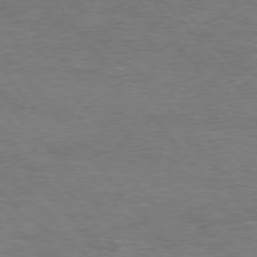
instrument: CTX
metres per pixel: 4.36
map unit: Hpe
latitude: 75.8394
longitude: -151.3859
